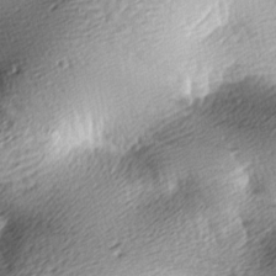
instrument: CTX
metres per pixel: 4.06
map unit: lAa
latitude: -9.7478
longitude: -125.3292
